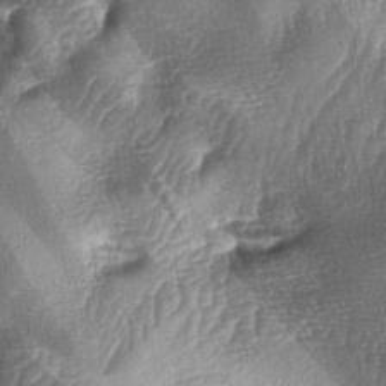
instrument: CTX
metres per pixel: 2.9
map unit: lAa
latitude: -4.6896
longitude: -127.4804
